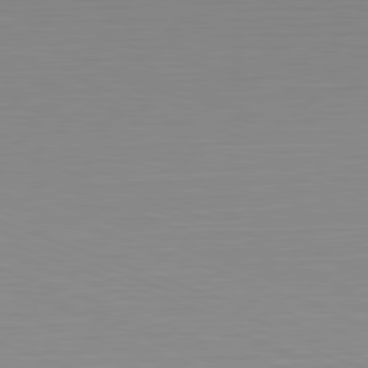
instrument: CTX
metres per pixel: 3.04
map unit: Hpe
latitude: -82.5385
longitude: 6.9163
